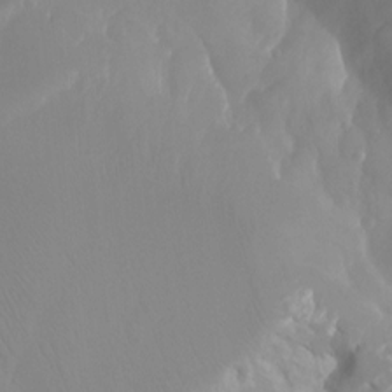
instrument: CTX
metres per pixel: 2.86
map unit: Nhu
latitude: -13.6155
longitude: -59.6316
